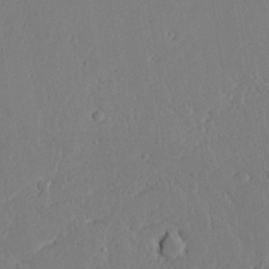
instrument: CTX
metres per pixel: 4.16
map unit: lAvf
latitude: 17.0836
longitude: -126.4601
